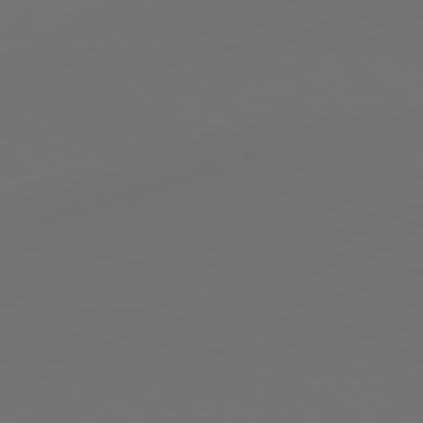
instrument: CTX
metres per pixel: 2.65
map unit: lApd
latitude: 79.0837
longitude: 177.6911
